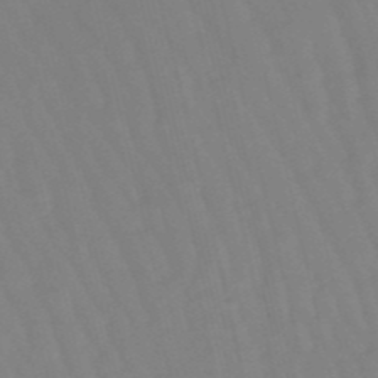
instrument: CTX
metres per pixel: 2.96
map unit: lHb
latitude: -49.5022
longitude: 76.5385
